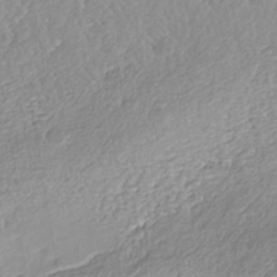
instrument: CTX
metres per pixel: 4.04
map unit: Nhe
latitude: -41.4076
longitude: -110.4412
